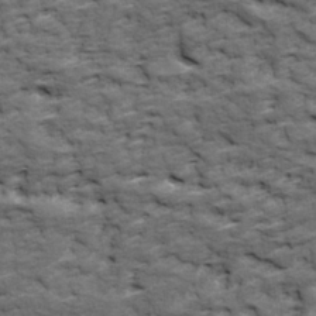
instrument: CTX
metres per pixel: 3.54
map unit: Ave
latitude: 17.7828
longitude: -135.6883
